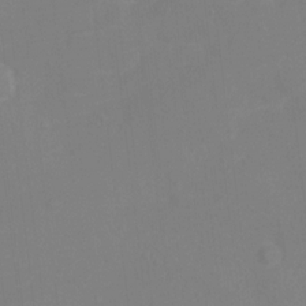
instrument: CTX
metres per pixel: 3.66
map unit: Hto
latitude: -0.7464
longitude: -34.7624
